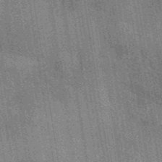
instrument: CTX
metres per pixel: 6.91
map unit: eAb
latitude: 40.3845
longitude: 107.1620
